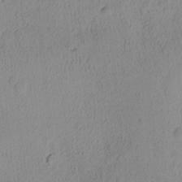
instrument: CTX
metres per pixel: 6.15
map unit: Ave
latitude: -8.4062
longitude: -121.6694
